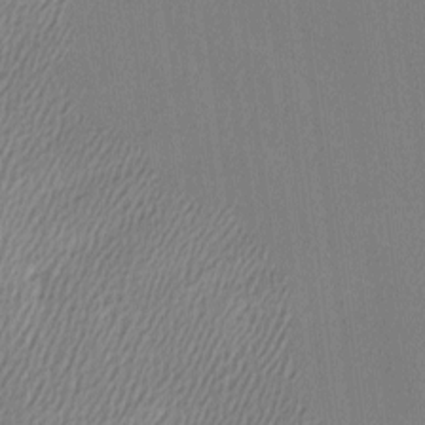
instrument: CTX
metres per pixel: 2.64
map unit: Ave
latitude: -6.3495
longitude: -122.5357
